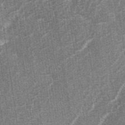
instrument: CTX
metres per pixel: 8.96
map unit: lAa
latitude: -3.5399
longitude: -129.4804
